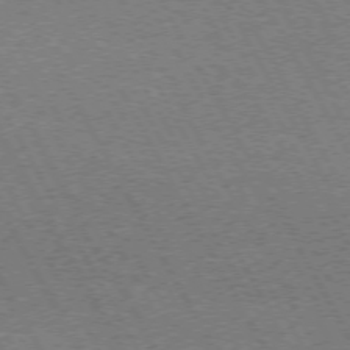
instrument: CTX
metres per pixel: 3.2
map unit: Hpe
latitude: 72.3468
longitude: -128.3467
